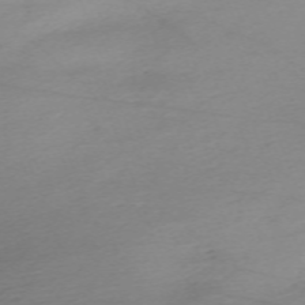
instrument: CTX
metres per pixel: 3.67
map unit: Nhu
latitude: -66.6707
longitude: 39.2565
